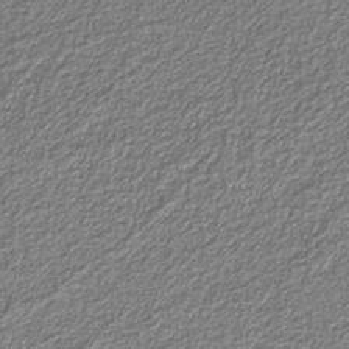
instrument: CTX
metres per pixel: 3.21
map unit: eAb
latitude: -39.5021
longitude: 51.5966
